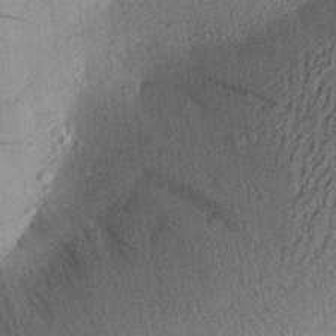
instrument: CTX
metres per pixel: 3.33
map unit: Aa
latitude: 25.8961
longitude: -145.2726
